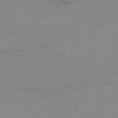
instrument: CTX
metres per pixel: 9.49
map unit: Ap
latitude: -77.8800
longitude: -89.8206
